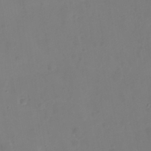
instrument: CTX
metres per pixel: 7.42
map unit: eHh
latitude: 22.1956
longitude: -63.2348
